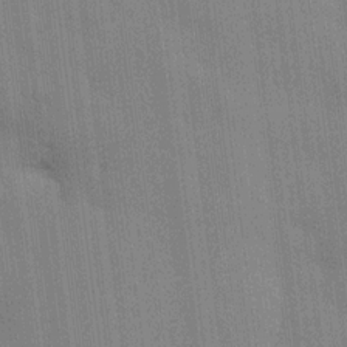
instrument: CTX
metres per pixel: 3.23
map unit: HNhu
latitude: 15.0081
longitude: 12.9353
